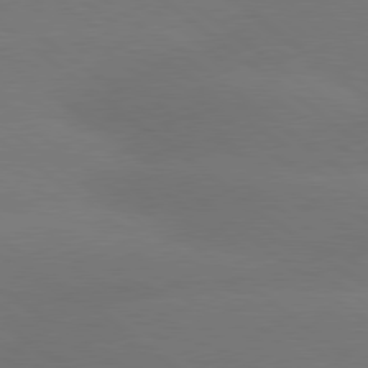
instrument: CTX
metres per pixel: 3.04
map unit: lApd
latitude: 79.2348
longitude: -150.4034
